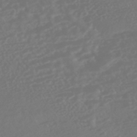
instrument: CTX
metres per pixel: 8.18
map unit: HNhu
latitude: -45.5210
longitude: 103.8233
